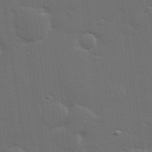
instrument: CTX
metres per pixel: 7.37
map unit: Hve
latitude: 27.8583
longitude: -91.7828
